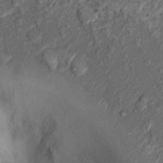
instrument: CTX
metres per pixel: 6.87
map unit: Nhu
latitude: 12.2334
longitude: -28.3656
